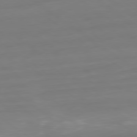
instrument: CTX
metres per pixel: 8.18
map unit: Ap
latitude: -79.8233
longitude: -60.5545
